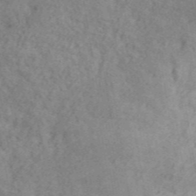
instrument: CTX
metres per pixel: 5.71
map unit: ANa
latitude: 44.9325
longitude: 45.8989
